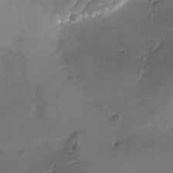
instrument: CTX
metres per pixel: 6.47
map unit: Ave
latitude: -7.6533
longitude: -121.9150
